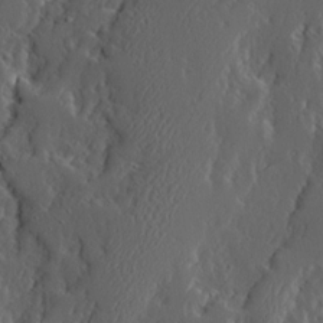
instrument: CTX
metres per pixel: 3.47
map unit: Ave
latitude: 13.8961
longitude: -136.4223
